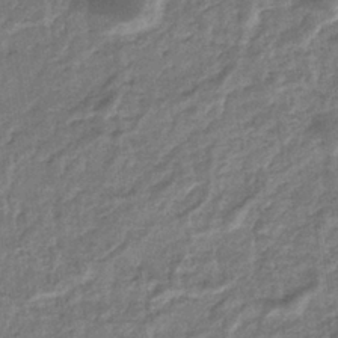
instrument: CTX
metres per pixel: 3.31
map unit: eHb
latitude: -36.1039
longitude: 77.0864
